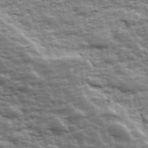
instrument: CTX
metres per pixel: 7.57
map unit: Ave
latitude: 42.6302
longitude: -113.2537
